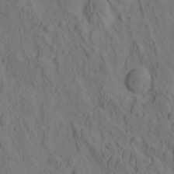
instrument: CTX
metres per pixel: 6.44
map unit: eHh
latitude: -1.4644
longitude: 15.9556
